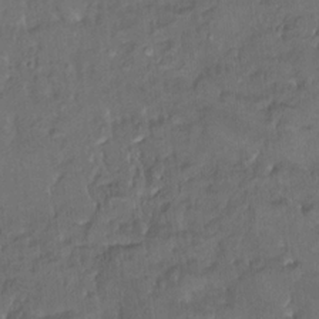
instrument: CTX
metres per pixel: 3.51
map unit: HNhu
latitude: 5.2726
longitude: 10.5763
